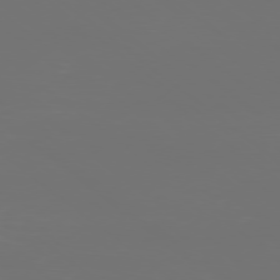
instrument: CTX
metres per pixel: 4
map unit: Ap
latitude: -78.4251
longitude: -97.4615
